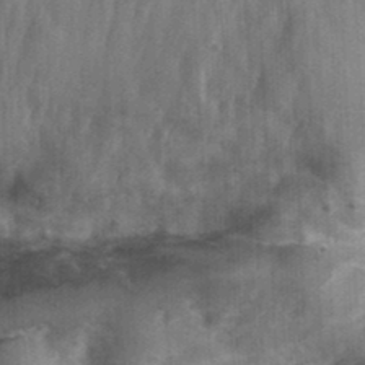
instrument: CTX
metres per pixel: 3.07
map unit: Hve
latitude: 33.1214
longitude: 151.2754
